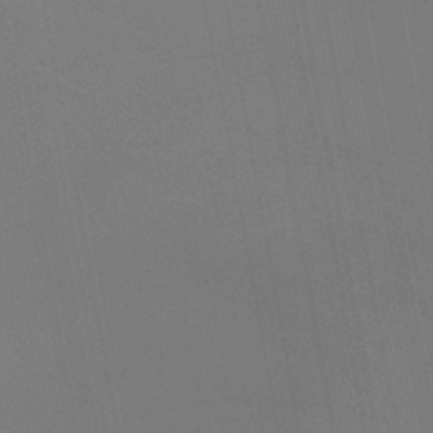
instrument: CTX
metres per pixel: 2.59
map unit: eHb
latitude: -38.1417
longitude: 74.6141
